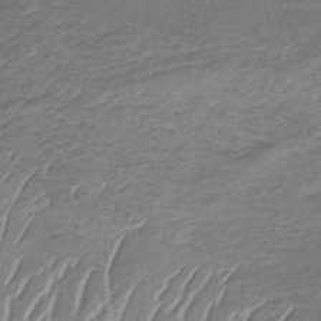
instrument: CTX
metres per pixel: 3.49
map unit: lHb
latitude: -34.3117
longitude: 68.0472
